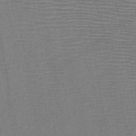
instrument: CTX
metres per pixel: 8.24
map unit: HNb
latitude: -46.6896
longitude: -40.4789
